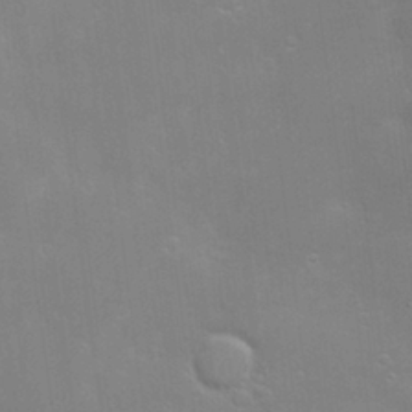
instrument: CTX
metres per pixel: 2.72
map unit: Hve
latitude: -10.4818
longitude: 174.2739
